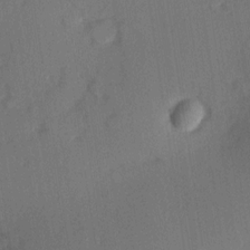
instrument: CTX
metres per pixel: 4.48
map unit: Hve
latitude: 13.9717
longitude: -89.9528
